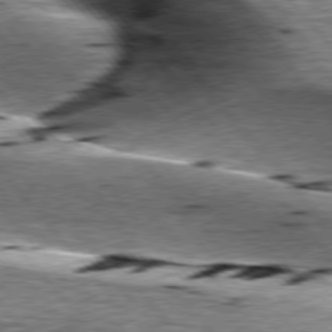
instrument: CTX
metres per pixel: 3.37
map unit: lApd
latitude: 76.9324
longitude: -60.8569
